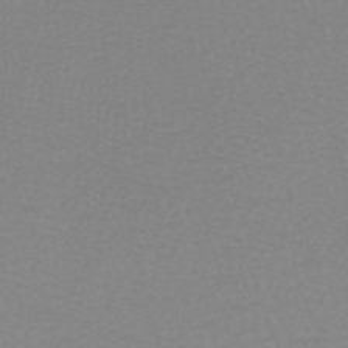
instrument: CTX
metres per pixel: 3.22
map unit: HNhu
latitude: -47.5588
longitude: 98.6329
